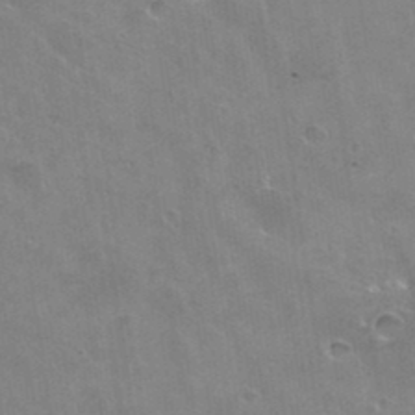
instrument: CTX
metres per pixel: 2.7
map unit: Hto
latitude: 36.3279
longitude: -43.9717
